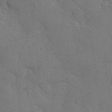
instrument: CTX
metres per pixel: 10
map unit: Hve
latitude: 26.9703
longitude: 150.5196
